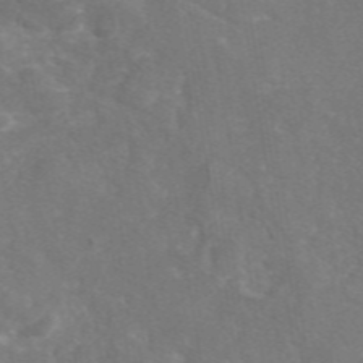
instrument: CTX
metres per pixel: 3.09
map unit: eAb
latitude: 46.8002
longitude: 111.3509
